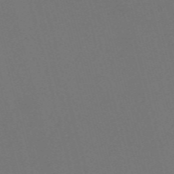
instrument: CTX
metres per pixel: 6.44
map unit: Nve
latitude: -57.8422
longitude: 52.1039
